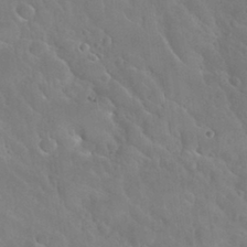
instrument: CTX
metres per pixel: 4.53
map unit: Nhu
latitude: 30.5924
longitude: -53.7072
